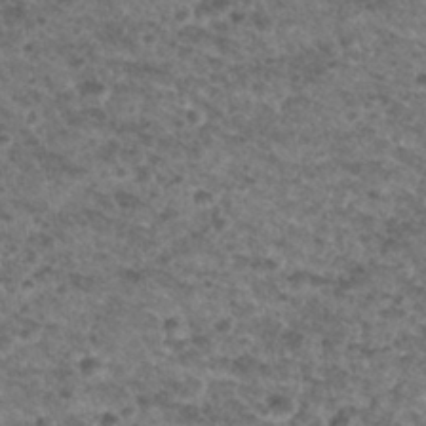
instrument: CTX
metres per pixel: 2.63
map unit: Hto
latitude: 32.0444
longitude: -49.7261
